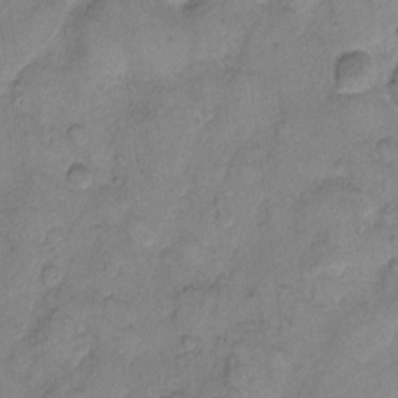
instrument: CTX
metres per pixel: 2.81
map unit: eHh
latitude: 10.0633
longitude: -64.8758
